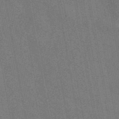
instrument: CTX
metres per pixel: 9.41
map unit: ANa
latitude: 44.1955
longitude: 29.5210
